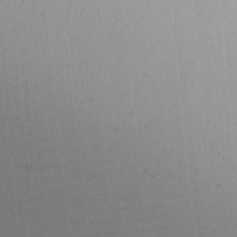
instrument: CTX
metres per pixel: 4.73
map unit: lHvf
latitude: 23.1781
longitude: 141.1053
